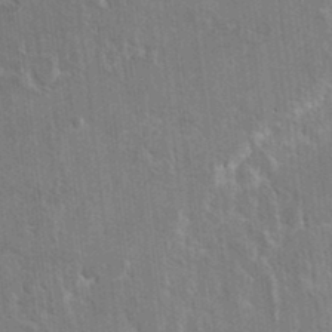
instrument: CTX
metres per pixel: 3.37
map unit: Hto
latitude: 9.6883
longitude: -35.4048
